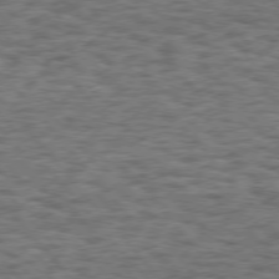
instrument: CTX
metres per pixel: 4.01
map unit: Hpe
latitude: 75.4049
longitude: -135.9150
